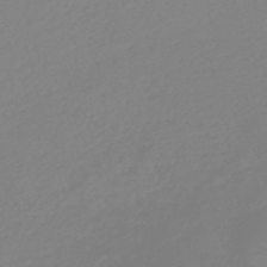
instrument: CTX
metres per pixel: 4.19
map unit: lHb
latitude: -44.1039
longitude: 71.0864
